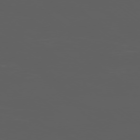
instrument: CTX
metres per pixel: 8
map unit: Ap
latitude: -77.4265
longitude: -75.4426
